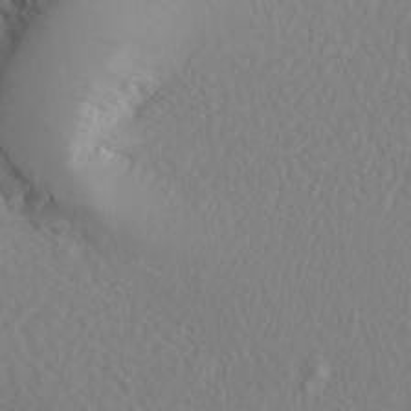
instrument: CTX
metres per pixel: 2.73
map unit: Aa
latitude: 17.0647
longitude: -143.8206
